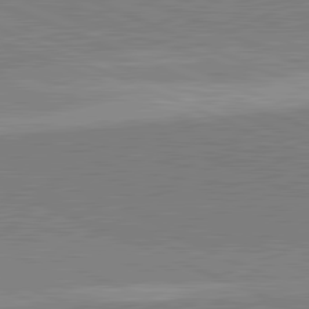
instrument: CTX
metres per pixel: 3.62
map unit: lApd
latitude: 82.1199
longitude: 148.1606
